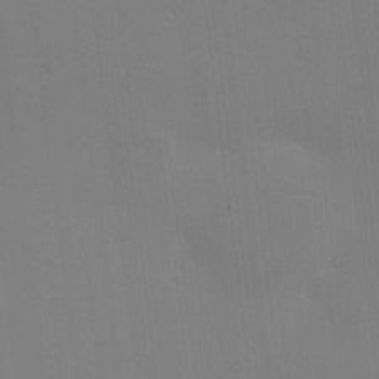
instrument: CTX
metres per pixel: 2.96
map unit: eHh
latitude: -3.0108
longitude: -79.7639
